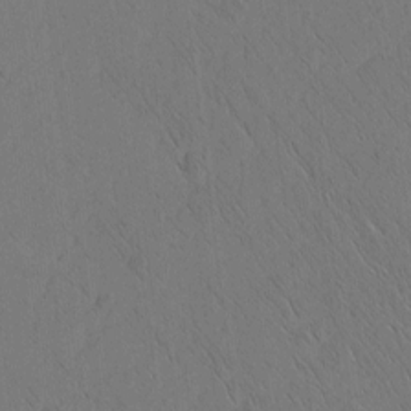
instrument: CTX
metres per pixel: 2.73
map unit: Nhu
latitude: -5.4832
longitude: -151.3670
